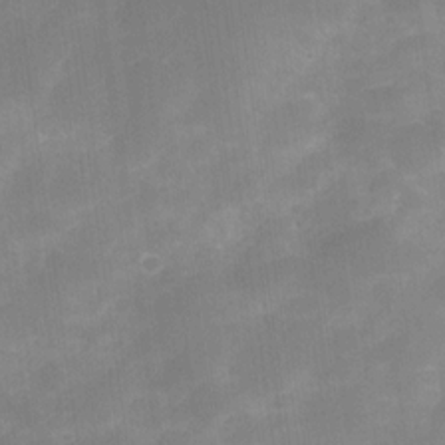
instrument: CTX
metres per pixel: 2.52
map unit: Nve
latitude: -27.2942
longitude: -148.9325
